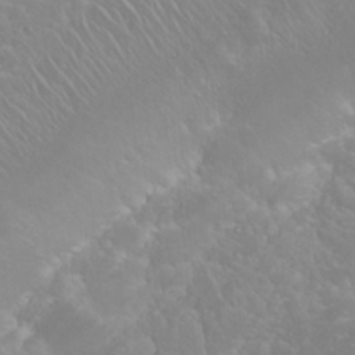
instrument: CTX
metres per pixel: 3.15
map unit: Nhu
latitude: 23.5938
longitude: -63.7639
